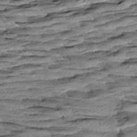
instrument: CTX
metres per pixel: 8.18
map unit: Aa
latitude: 8.3467
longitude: -137.3293
